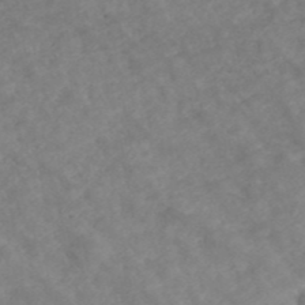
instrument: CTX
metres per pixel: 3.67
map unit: ANa
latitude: 42.6868
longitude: 27.1809
